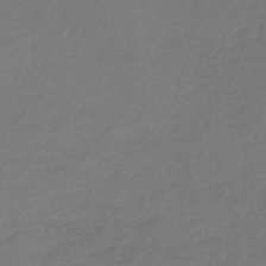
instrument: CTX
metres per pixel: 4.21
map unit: lHb
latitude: -45.2943
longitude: 68.8219
